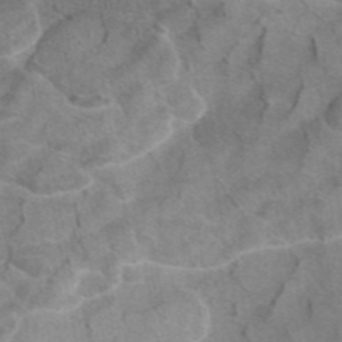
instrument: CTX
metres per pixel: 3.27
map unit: eAb
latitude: 46.5735
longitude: 101.6910
